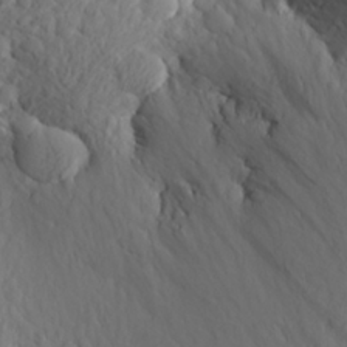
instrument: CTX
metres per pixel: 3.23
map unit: Aa
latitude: 26.7057
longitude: -144.5168
